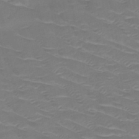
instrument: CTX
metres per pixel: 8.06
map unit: HNb
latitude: -50.1417
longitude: -46.8758
